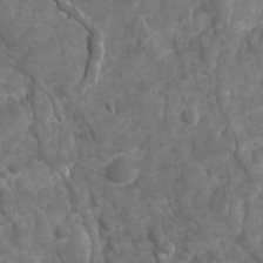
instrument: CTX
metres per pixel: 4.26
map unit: Ave
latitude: 16.9703
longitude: -132.4979
